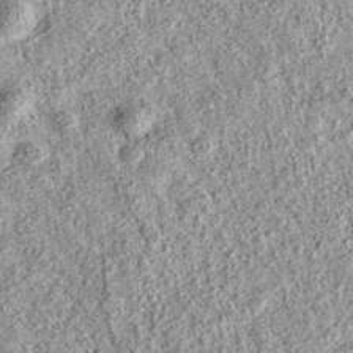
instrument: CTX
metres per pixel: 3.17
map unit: eAb
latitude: 36.7057
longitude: 111.9556
